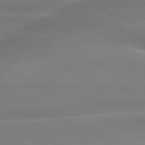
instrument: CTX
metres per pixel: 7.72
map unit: lApd
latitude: 80.2333
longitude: -136.7624
